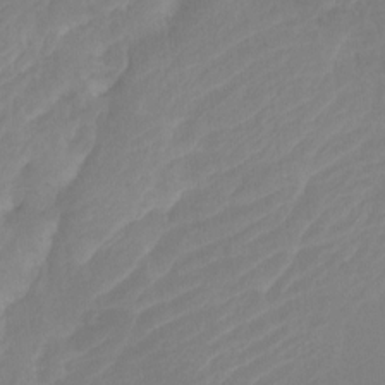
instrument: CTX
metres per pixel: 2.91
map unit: Ht
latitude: -14.5196
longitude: -56.4034
